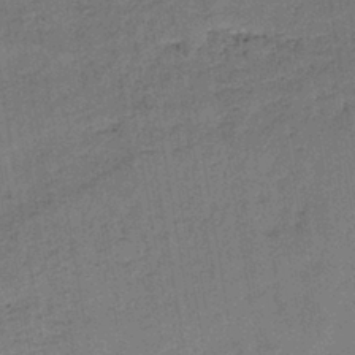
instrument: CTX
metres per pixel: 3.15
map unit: HNb
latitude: -38.3495
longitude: 50.4440
